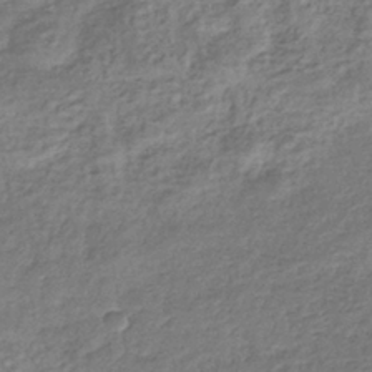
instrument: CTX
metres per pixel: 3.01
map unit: eHb
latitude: -37.5399
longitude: 80.4818
